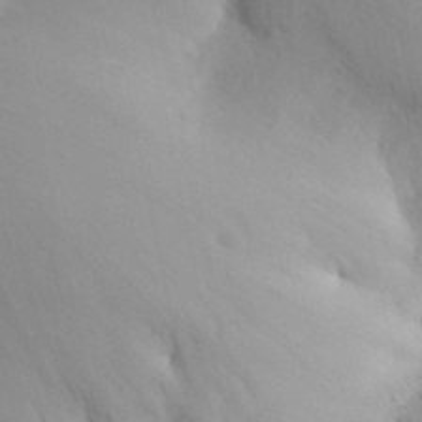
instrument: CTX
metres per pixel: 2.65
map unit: Aa
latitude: 31.0459
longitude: -144.1767
